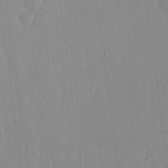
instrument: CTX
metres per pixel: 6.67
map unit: lHvf
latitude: 16.9325
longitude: -114.6301
